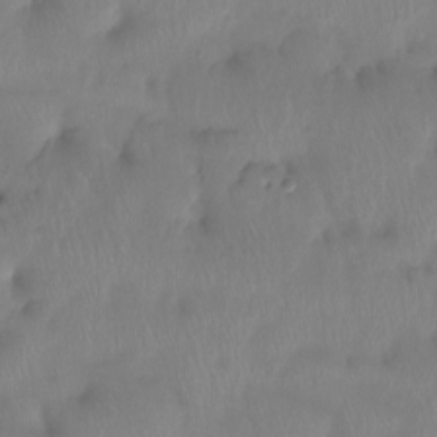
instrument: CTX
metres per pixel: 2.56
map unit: Htu
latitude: -14.9920
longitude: -46.6113
